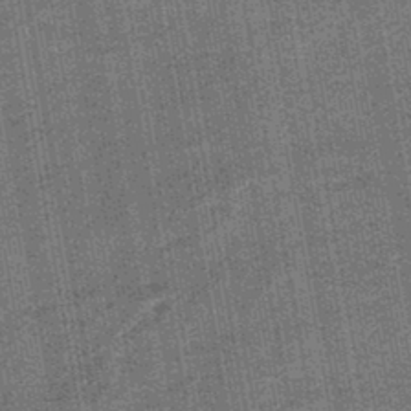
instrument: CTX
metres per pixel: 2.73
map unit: lHb
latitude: -44.9920
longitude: 57.8044
